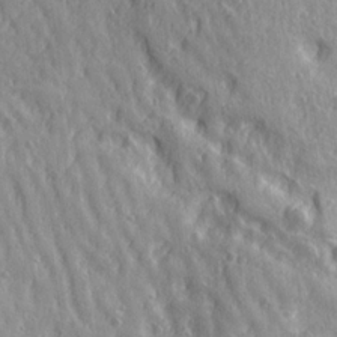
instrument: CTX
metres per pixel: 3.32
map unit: Ave
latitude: 21.7072
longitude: -134.6679
